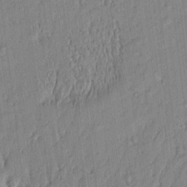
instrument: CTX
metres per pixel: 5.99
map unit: Htu
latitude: -5.1998
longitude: 175.1431
